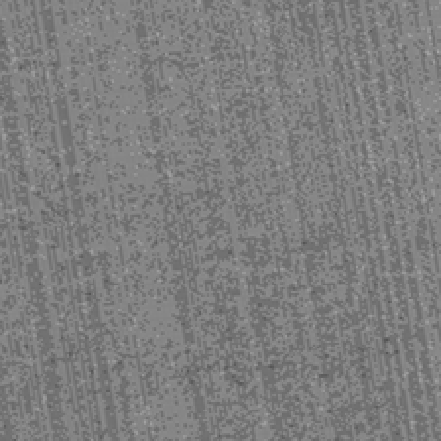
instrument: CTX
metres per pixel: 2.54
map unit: lHb
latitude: -39.8233
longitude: 67.7478
